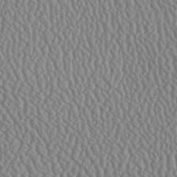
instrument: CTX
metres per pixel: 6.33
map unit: Ave
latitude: 24.1011
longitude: -135.5749
